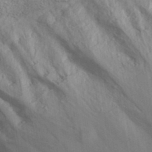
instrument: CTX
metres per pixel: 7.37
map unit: eAb
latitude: 34.9702
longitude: 111.5210
